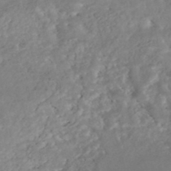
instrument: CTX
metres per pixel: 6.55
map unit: Nhe
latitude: -48.2929
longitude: -173.1592
